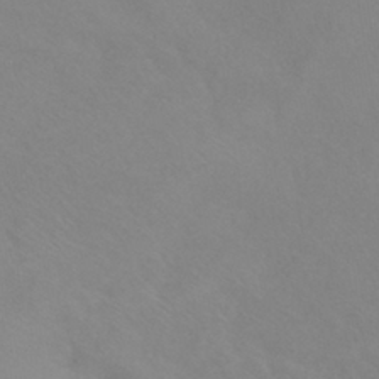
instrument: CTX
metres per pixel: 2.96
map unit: HNhu
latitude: -41.1998
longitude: 93.5210
